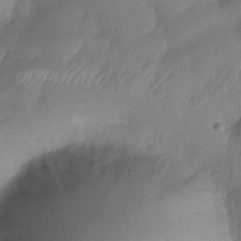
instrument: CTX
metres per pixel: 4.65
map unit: Nhe
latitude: -33.7856
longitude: -145.7260
